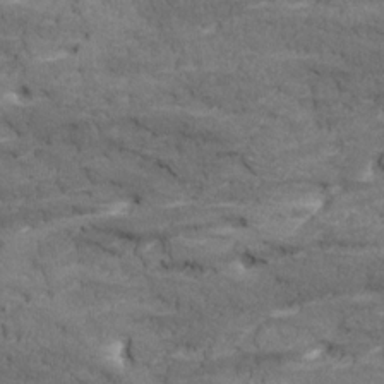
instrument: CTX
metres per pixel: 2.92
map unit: Ave
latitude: 18.3278
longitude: -135.8394
